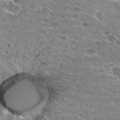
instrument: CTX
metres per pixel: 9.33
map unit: Hto
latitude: 27.4238
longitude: -43.5749
